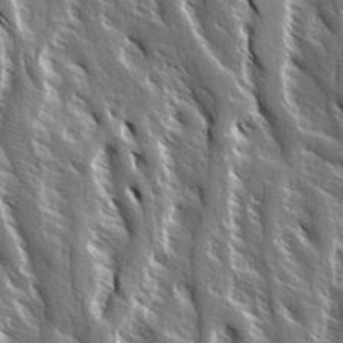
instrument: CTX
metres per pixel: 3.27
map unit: Ave
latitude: 14.7436
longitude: -133.0081
